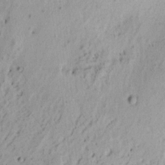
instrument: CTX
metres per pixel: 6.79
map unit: eHh
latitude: 2.7435
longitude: -78.2523
